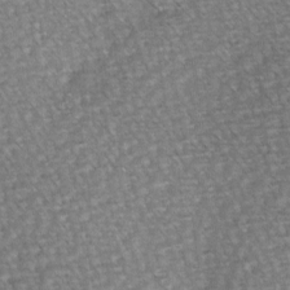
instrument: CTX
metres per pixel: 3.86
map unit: Hve
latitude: 3.1592
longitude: -120.9136
